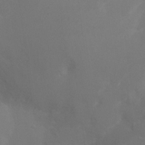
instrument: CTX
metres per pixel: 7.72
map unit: Ht
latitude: -3.9745
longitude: -25.5182
